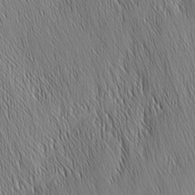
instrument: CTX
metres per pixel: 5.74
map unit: Nhu
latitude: -6.1039
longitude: -150.3656
